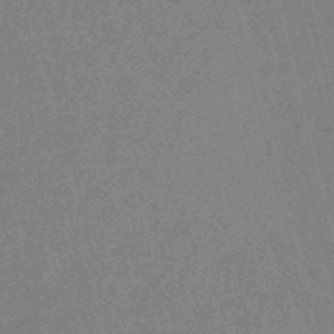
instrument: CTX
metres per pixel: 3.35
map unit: eHb
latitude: -48.5385
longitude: 86.8597
